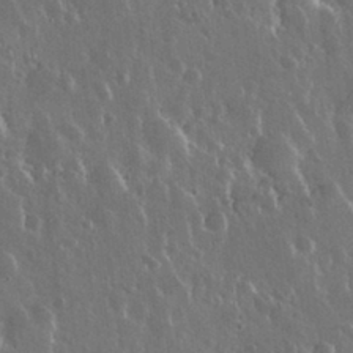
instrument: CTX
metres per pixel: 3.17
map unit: Nhu
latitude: 30.5735
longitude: -56.1577
